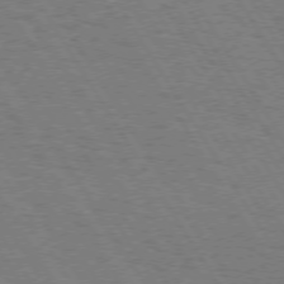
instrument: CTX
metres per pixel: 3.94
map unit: Hpe
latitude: 73.1781
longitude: -129.4048
